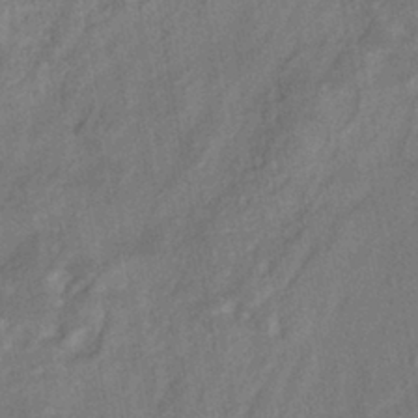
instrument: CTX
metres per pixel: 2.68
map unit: HNhu
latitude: -41.6722
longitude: 91.7478
